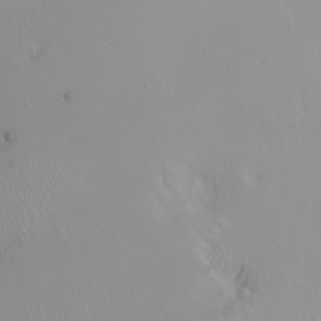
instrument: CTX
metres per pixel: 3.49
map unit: Ht
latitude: -1.9179
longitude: -61.2159
